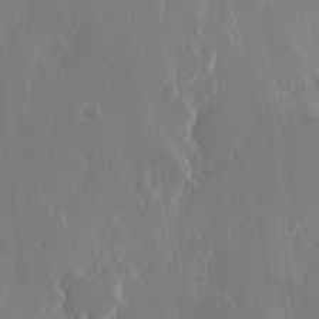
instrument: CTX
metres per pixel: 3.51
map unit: Hve
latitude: 23.0458
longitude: 146.5951
